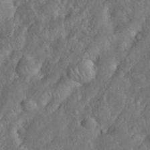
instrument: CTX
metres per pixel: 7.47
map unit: eHh
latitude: 38.1767
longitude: -58.1011
